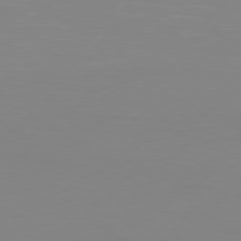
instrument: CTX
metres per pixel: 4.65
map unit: Hpe
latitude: 78.2145
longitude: -127.1403
